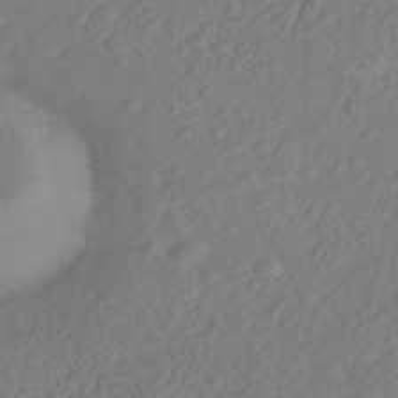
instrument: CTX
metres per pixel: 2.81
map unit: Nhe
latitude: -41.2754
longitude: -110.4979
